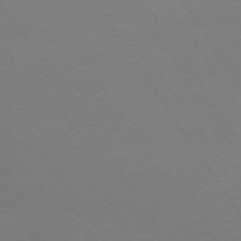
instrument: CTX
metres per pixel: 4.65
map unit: Ap
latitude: -74.0283
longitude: -72.5546
